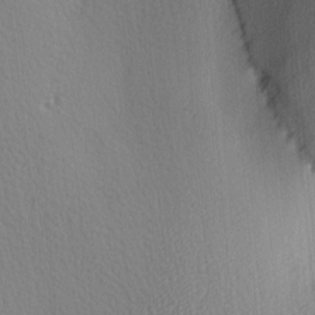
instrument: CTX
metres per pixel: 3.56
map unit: Ave
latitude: 3.5371
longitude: -112.2333
